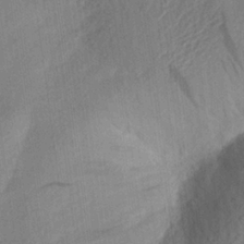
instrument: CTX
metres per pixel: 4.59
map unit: Aa
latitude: 23.5371
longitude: -148.8758
